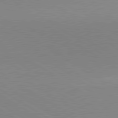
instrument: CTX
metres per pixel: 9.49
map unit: lApd
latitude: 80.2711
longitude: 156.6140
